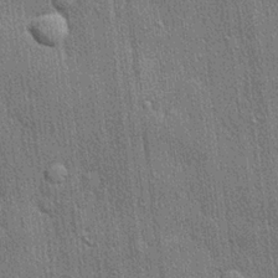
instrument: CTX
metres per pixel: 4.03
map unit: lHvf
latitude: 20.7813
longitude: 141.5777
